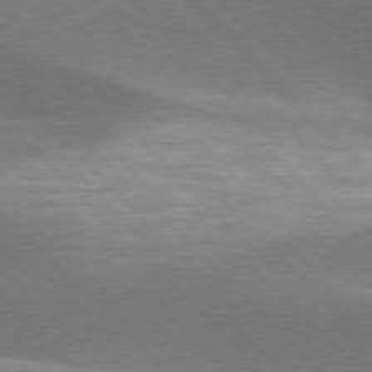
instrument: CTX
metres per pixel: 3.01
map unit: lApd
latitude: 77.2348
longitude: -50.9324
